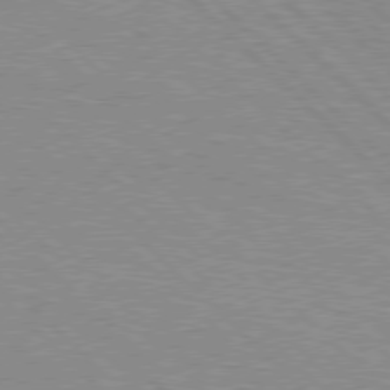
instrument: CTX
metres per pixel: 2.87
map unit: Hpe
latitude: 77.0647
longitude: -152.0444
